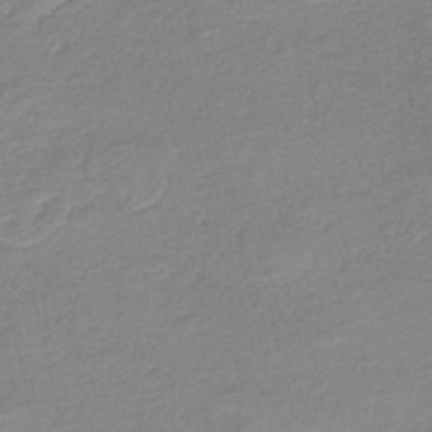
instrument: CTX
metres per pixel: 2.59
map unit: HNb
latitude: -41.4265
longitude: 50.5952
